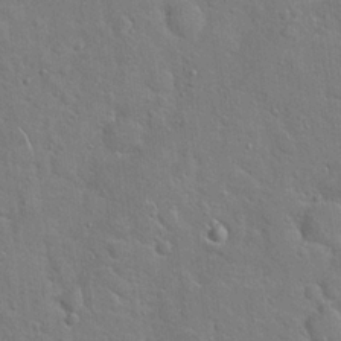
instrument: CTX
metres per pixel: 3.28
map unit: Hto
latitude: 20.4790
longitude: -49.4426
